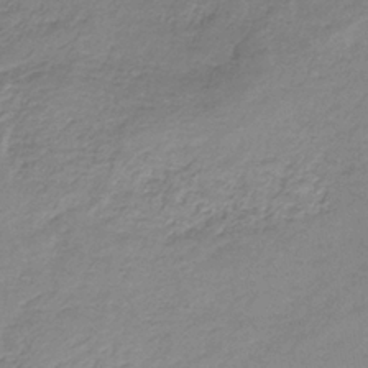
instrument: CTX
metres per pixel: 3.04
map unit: HNb
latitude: -35.1242
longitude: 52.2361
